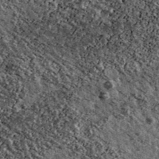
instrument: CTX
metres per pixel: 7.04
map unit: Ave
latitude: 40.8380
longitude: -107.8583
